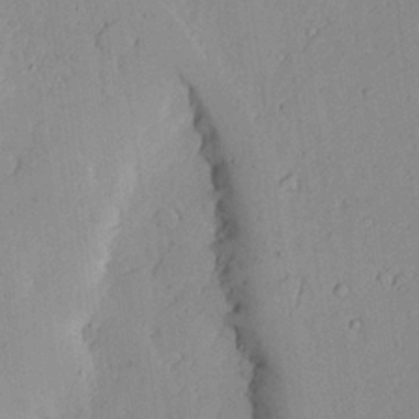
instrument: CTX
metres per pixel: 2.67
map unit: lAvf
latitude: 22.9325
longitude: -109.8016
